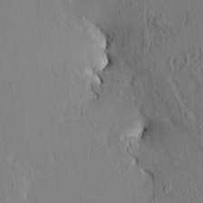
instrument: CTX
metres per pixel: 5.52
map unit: HNhu
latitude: 5.3293
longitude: 13.5399
